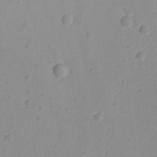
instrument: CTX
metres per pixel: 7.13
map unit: lAvf
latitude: -8.5763
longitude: -119.8583
